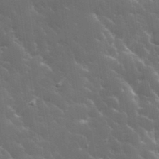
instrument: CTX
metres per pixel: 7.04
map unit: lHvf
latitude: 36.9892
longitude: -91.9717
